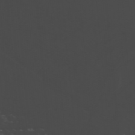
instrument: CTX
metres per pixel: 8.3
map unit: ANa
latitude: 42.4223
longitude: 50.5006
